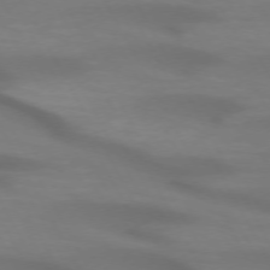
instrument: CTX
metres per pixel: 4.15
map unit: lApd
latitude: 72.4034
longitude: -49.3671
